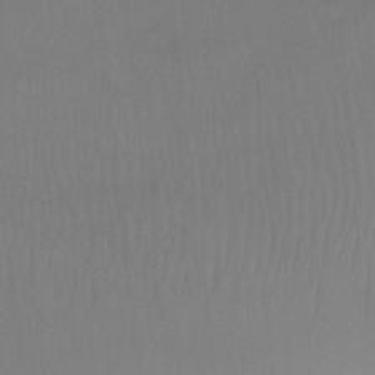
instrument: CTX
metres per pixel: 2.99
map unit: Ht
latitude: -8.1039
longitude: -38.2145
